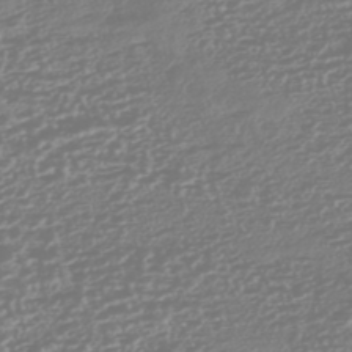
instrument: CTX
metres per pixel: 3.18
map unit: HNhu
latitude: -44.7463
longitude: 100.7463
